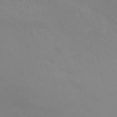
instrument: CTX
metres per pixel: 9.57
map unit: ANa
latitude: 36.4979
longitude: 14.0661
